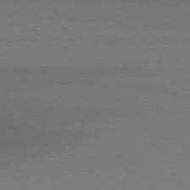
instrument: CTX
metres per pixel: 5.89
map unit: Hpe
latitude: 78.1389
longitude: -134.4601
